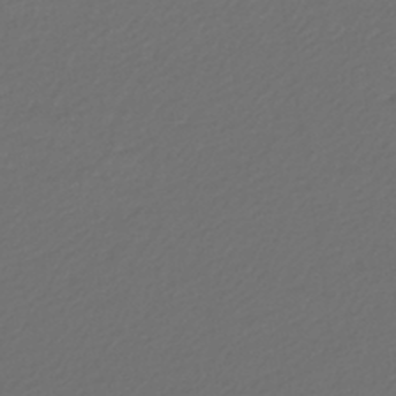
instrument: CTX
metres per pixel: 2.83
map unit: lHb
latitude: -43.7477
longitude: 71.3699
